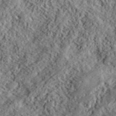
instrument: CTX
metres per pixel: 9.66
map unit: lHvf
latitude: 40.0444
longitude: -87.9906
